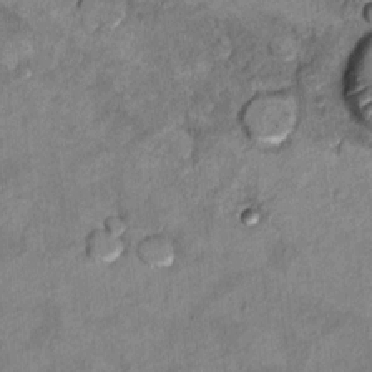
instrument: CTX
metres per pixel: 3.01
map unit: Hto
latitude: 9.4049
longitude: -36.4979
